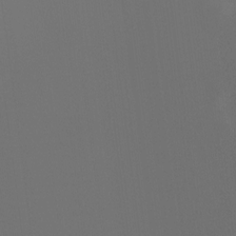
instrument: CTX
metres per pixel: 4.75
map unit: Hto
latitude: -6.6329
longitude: -48.5735
